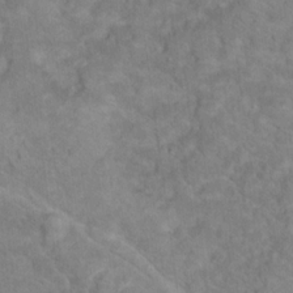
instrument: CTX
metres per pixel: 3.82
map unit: Hto
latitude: 18.2711
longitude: -38.0822
